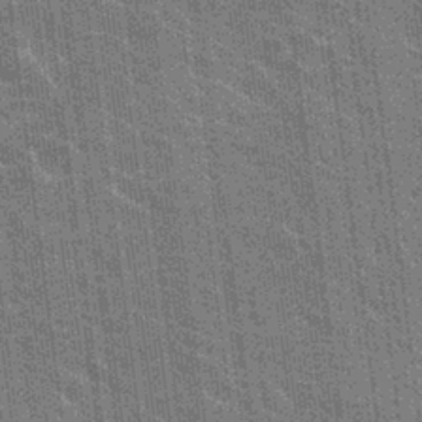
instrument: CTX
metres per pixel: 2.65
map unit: Hto
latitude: 26.8002
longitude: -41.1781
